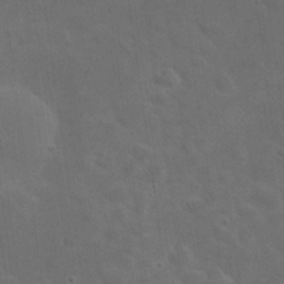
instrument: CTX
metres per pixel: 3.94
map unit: eHh
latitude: 25.9339
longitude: -68.2523
